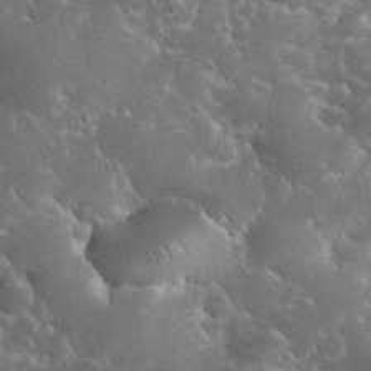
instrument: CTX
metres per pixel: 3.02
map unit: eHh
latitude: 34.5734
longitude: -65.9528
